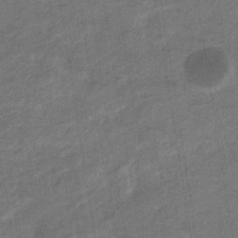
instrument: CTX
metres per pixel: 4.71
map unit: eHb
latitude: -36.0661
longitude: 77.7856
